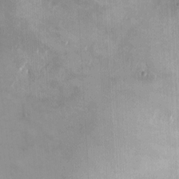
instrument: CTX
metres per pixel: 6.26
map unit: eHh
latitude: 4.3656
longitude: -69.0270
